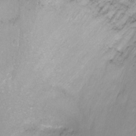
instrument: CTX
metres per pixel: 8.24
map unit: Nhu
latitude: -8.5574
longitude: -73.1403
